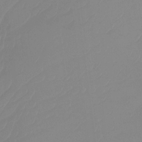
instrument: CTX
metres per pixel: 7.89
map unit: Ht
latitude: -14.0850
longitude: -50.4412
